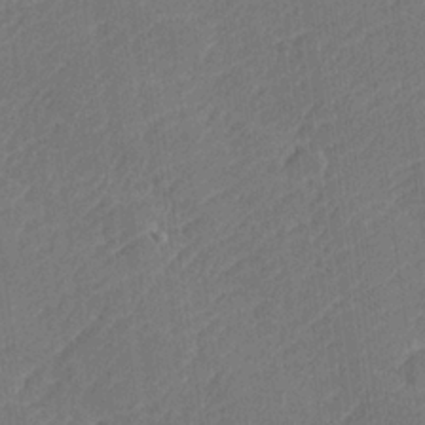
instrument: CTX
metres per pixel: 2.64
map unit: lHvf
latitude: 25.8394
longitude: 141.7289
